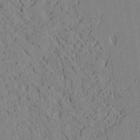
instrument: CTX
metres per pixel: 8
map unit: Ave
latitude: 24.1199
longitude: -133.3671
